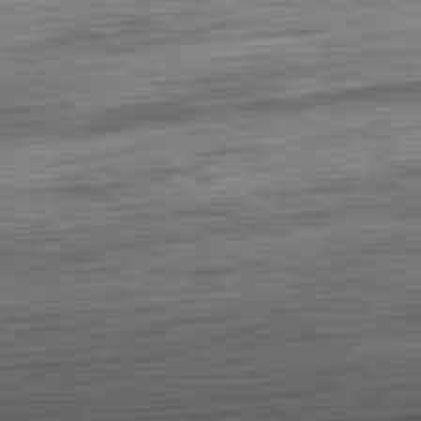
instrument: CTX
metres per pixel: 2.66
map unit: Ap
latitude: -82.3117
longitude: -76.8380
